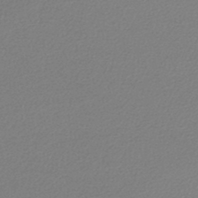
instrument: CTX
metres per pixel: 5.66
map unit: lHb
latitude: -45.4454
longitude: 74.8030
